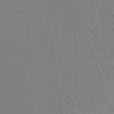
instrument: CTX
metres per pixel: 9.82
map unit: lHb
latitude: -41.8800
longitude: 67.7478
